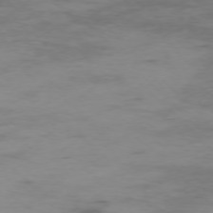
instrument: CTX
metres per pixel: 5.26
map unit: Ap
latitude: -75.7856
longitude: -68.3845
